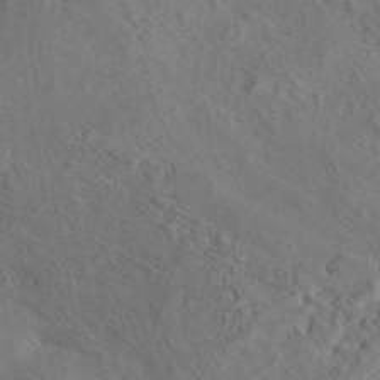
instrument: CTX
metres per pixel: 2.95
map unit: eAb
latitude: 43.3671
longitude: 114.6518
